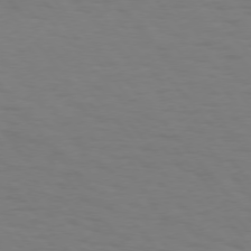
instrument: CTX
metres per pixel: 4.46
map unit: Hpe
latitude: 75.2915
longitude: -132.2523
